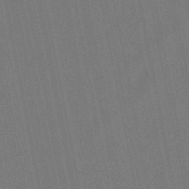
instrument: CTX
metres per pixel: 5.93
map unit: lHb
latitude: -47.7288
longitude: 72.1417
